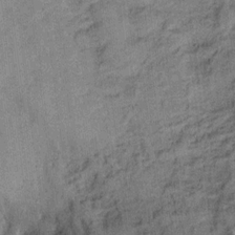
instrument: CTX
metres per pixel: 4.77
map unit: Ht
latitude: 9.0836
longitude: -38.9136
